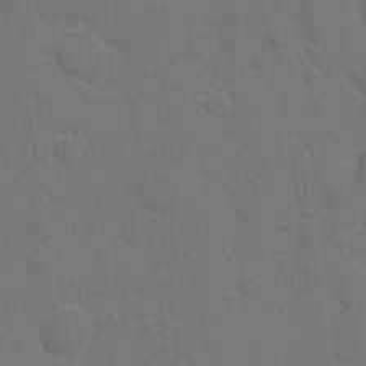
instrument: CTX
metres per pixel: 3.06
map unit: eHh
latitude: 7.6127
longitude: -67.4804
